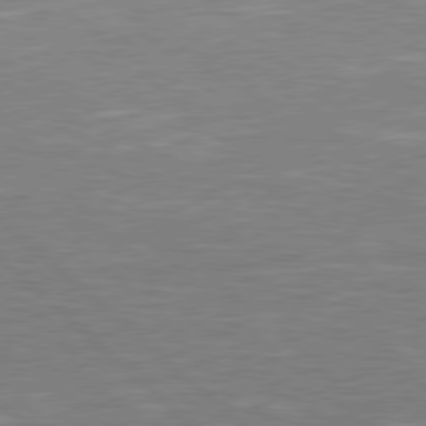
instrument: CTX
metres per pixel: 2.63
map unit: Hpe
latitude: 78.2145
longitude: -124.6301
